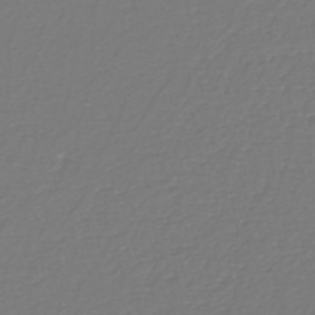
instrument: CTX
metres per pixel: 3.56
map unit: eHh
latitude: -42.6329
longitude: -33.2348
